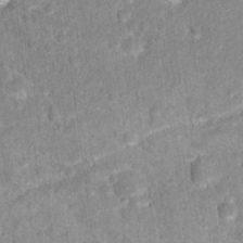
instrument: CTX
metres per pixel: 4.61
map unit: Hto
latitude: 16.6868
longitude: -36.8191
